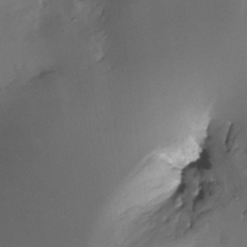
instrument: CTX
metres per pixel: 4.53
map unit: Nhe
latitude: -32.5385
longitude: -117.6505
